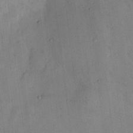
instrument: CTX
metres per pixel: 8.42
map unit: eHh
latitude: 12.6491
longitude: -62.5735
